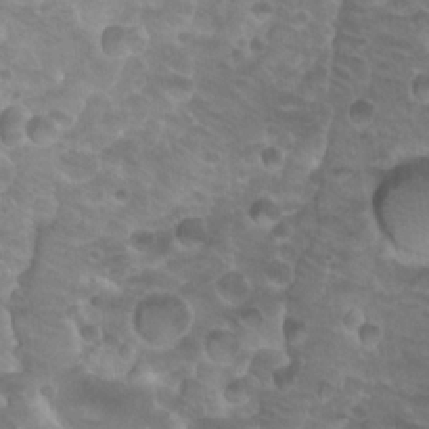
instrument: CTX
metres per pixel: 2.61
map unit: Hto
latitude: 20.1011
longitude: -32.7435
